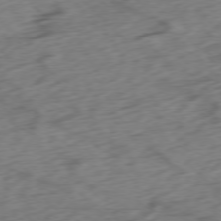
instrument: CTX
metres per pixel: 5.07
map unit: Ap
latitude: -77.2565
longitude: -79.6694
